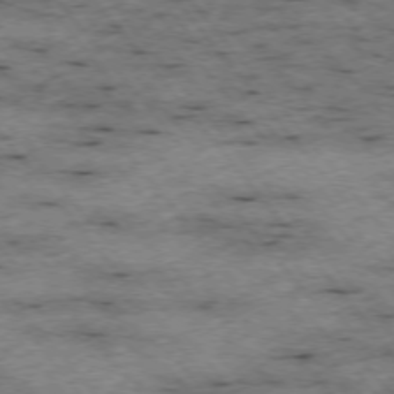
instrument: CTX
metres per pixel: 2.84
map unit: Hpe
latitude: -75.9745
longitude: -17.3860
